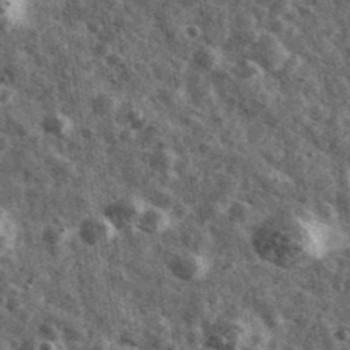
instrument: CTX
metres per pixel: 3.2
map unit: Ave
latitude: 40.2900
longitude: -106.3089
